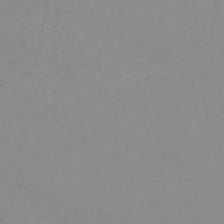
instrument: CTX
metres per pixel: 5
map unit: HNb
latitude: -52.1794
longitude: -51.6316
